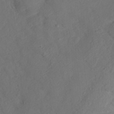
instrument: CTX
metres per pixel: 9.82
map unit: ANa
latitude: 36.1200
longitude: 13.5588
